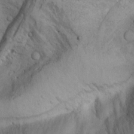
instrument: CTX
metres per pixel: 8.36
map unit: Aa
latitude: -3.1998
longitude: -73.8584
